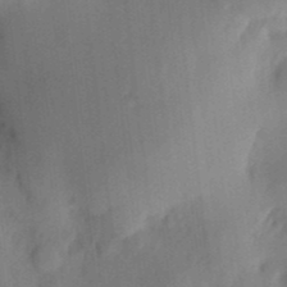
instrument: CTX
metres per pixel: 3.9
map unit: eHh
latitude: 3.7260
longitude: -73.6694
